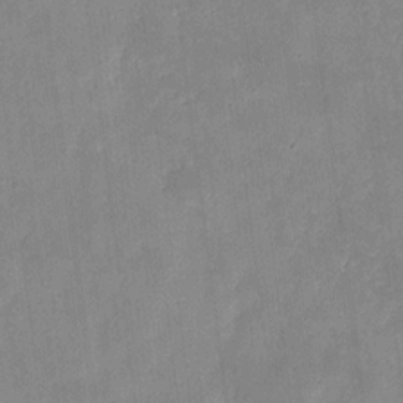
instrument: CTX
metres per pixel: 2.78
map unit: eHh
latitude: 8.0633
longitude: -73.0837
